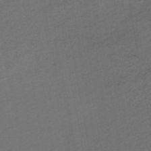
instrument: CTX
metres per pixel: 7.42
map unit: HNhu
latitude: -48.2740
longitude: 100.4817
